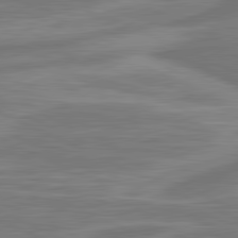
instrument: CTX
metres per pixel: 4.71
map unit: lApd
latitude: 81.3859
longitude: -174.8758
